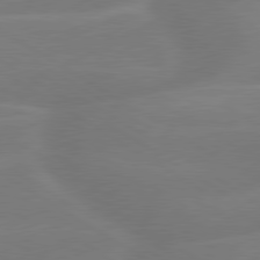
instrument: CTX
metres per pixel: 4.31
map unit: lApd
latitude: 79.8017
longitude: -143.5182
